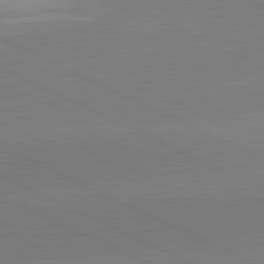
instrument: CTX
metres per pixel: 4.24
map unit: lApd
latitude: 81.4993
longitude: -154.0255
